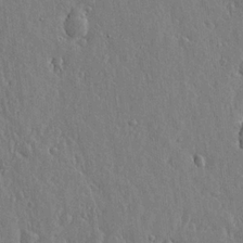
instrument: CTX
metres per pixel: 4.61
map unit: lHvf
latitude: 19.2915
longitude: -115.9150
